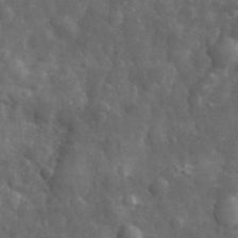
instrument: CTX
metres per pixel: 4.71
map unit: eHh
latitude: 32.1200
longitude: -72.0822
